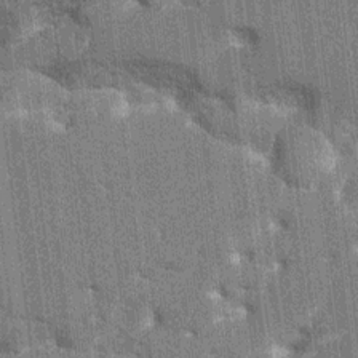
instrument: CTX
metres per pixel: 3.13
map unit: HNhu
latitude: 7.4048
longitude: -6.1011
